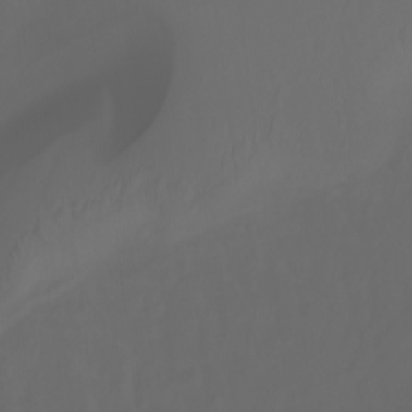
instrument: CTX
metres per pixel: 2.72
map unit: Ht
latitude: -3.0486
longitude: -60.8002
